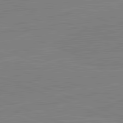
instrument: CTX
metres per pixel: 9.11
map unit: lApd
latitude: 82.1766
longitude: -157.3481
